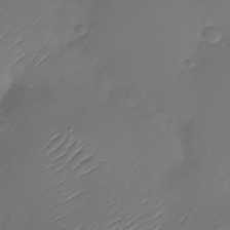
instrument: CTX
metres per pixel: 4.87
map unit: Nhu
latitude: -28.6896
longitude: -60.0255
